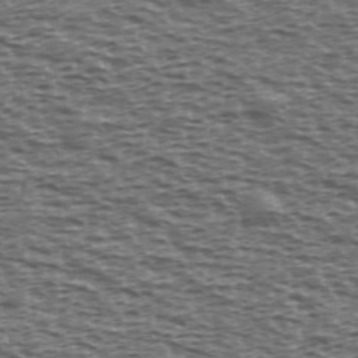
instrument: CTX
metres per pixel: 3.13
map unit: Ave
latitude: 39.4804
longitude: -112.6112
